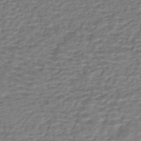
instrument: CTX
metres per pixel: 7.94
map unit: HNhu
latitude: -43.0486
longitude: 101.3698
